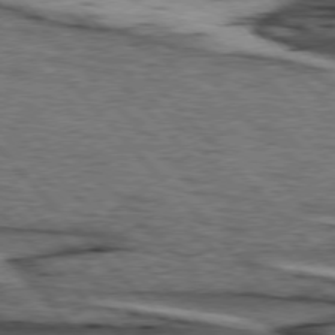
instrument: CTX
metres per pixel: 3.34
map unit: lApd
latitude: 76.4790
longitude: -72.2523
